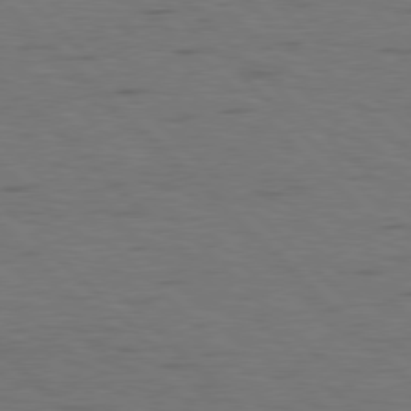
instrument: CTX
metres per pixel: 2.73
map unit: Hpe
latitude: 77.5182
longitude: -154.8380
